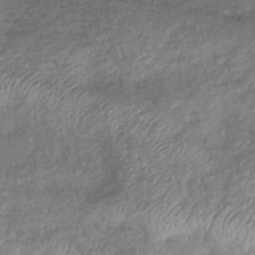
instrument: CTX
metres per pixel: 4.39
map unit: eHb
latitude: -39.8045
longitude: 81.1620
